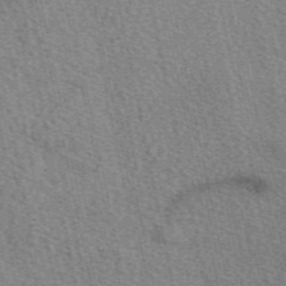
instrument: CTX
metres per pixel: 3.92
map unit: eAb
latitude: 49.9717
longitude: 114.4629
